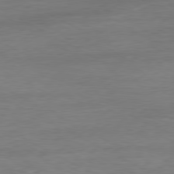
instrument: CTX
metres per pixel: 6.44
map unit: Ap
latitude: -80.7463
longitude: -95.6694
